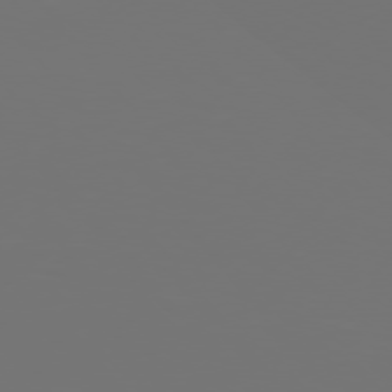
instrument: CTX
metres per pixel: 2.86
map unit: Hpe
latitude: 76.1389
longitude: -135.1214
